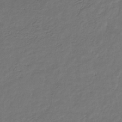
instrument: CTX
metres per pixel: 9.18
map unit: eHb
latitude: -30.2739
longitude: 71.2943
